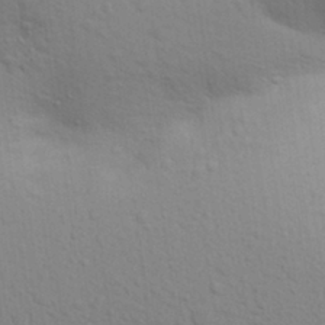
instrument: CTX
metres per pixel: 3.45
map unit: Aa
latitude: 29.8583
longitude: -147.1215
